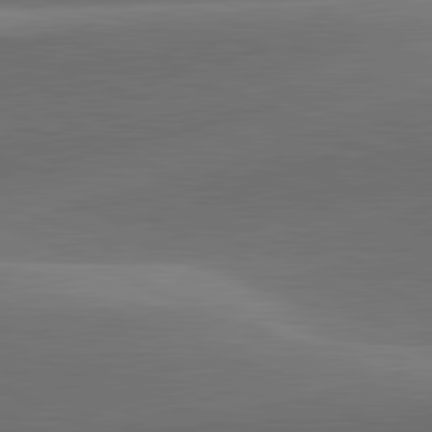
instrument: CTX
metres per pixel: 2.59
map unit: lApd
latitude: 81.8205
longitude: 134.1417
